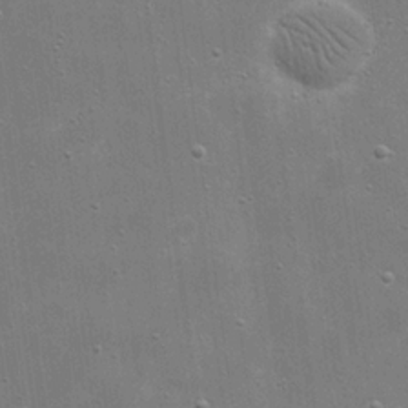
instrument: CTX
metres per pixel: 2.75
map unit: eHh
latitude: 21.0648
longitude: -67.0836
